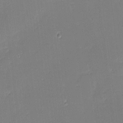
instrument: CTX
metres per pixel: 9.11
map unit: eHh
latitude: -1.5777
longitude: -83.4048
